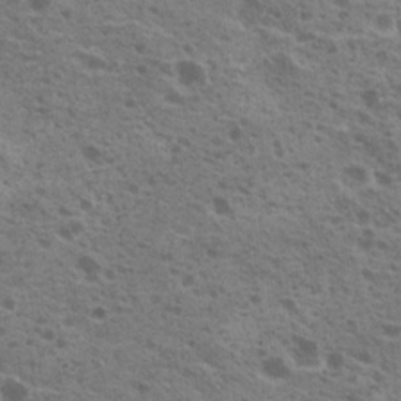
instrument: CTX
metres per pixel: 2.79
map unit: Nhu
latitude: 19.7638
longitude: -30.8758
